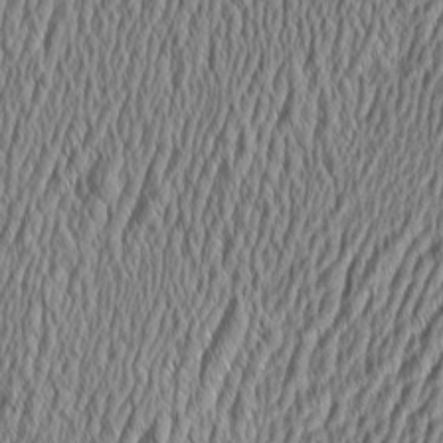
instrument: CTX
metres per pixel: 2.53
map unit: Aa
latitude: 6.7624
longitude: -129.6127
